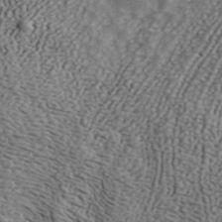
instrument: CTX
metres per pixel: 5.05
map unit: ANa
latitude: 42.6302
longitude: 48.0661
